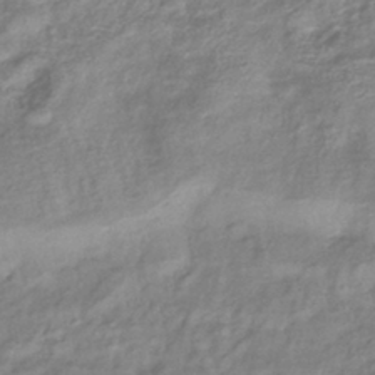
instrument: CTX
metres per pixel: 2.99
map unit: eHb
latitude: -40.4629
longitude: 79.0108
